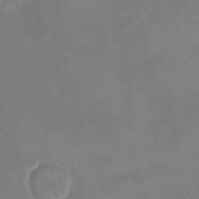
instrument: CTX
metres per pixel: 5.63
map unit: Nhu
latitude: -28.3306
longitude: -63.3482
